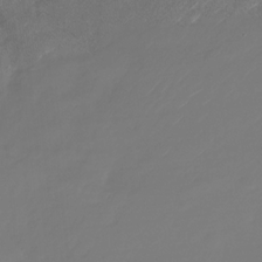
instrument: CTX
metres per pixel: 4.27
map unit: Nhu
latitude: -28.0850
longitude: -72.5546
